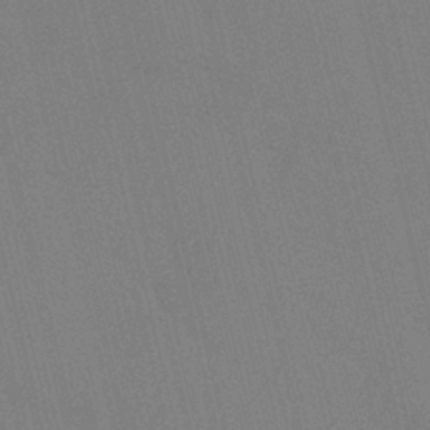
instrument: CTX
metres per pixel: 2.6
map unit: HNhu
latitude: 7.2159
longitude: 4.5384
